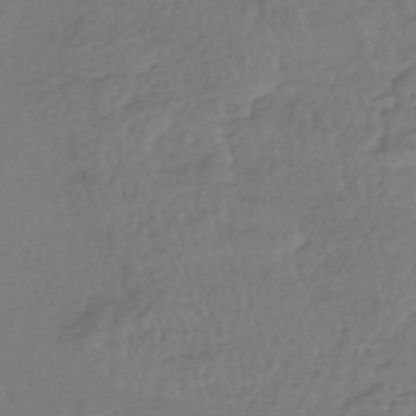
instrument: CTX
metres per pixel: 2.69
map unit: HNhu
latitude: -43.2942
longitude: 102.3873
